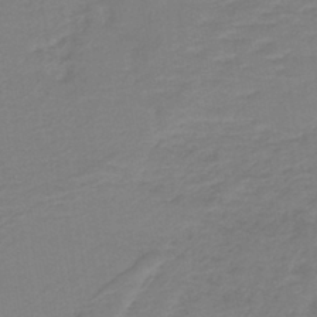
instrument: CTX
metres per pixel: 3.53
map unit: lHb
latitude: -41.9556
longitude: 52.7652
